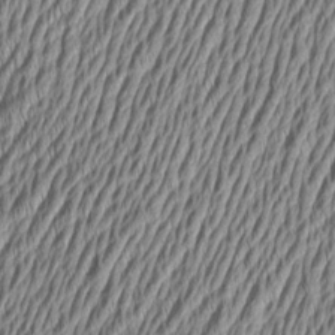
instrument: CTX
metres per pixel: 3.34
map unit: Aa
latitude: 6.8758
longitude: -129.4993
